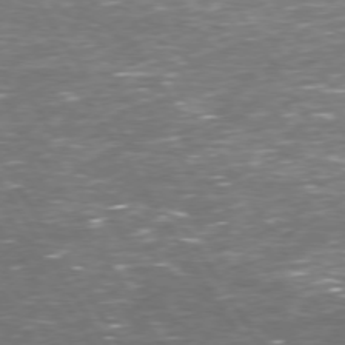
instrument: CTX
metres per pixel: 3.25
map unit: Hpe
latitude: 73.3860
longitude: -124.4979
